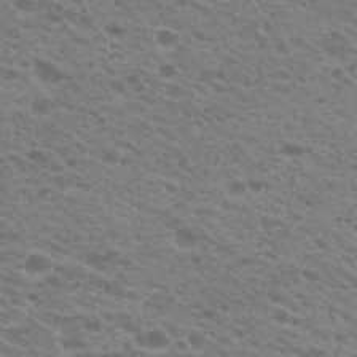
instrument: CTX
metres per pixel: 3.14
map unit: Hto
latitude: 23.0458
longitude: -35.8772
